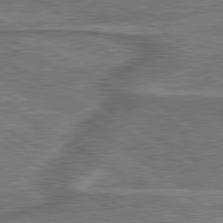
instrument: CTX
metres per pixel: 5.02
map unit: lApd
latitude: 79.8017
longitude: 172.1606
